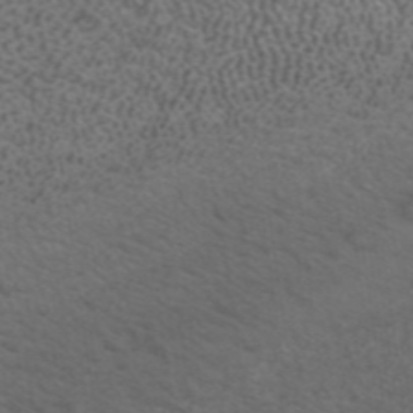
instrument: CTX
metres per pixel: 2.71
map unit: ANa
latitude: 42.0633
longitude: 25.8044
